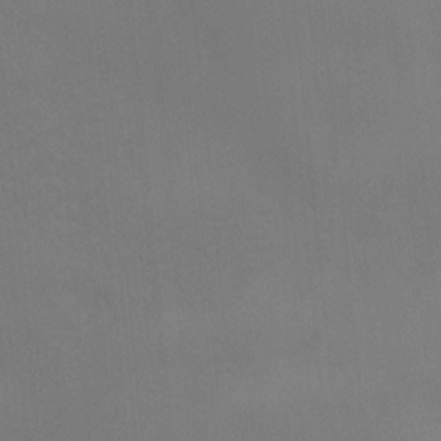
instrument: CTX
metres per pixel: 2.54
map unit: Ave
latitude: 2.3089
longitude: -112.6868
